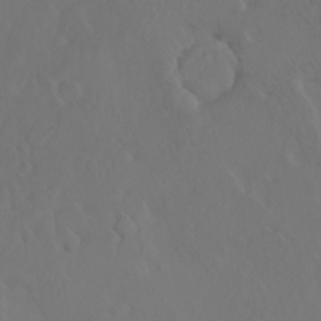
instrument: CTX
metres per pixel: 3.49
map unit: HNhu
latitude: 6.2711
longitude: 14.4062
